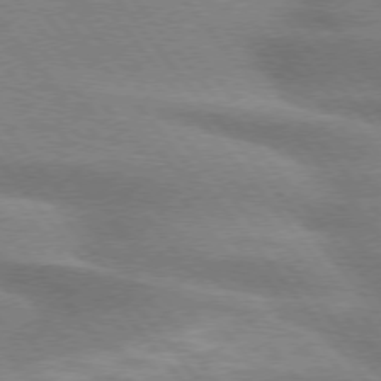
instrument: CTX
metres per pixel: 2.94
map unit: lApd
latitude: 74.8947
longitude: -58.8002
